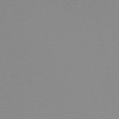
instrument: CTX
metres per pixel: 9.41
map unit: lHb
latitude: -48.0472
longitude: 64.6141
